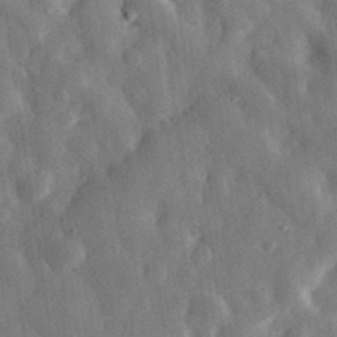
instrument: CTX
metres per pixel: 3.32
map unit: eHh
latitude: 31.1970
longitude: -75.5560
